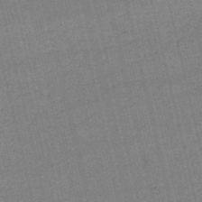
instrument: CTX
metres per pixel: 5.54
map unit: HNb
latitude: -53.2376
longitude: -40.6868
